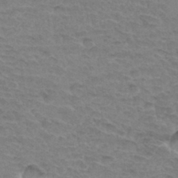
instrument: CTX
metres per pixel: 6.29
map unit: Hto
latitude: 33.9717
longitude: -45.8394
